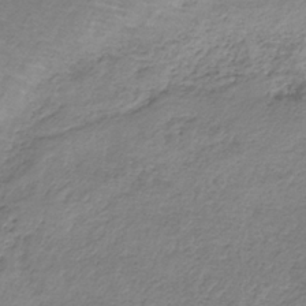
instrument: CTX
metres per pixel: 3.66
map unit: HNb
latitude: -33.3699
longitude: 57.9745
